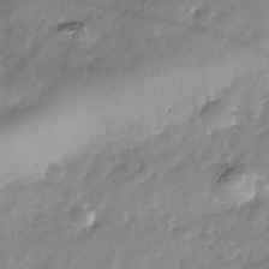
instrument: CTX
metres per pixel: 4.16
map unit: Nhe
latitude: -39.4077
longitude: -117.0836
